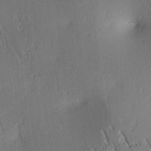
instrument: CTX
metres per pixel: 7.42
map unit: lAa
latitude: 3.5560
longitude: -117.7828
